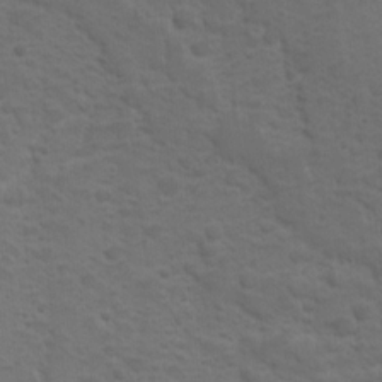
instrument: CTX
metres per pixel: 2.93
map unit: Ave
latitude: 10.4412
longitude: -104.0822
